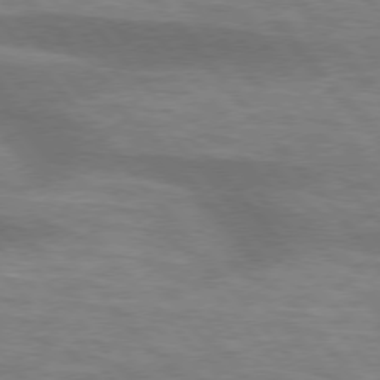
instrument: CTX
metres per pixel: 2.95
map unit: lApd
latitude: 75.6883
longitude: -58.3656
